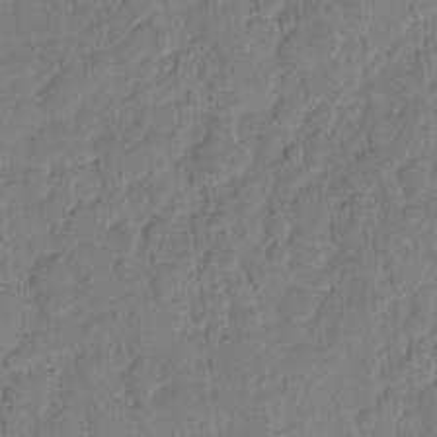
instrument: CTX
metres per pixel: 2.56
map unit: eHh
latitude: 9.5749
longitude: -65.3860
